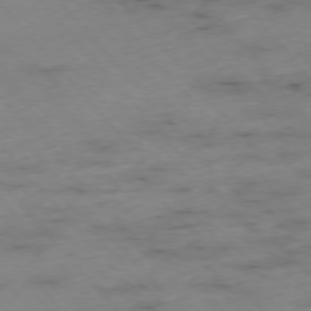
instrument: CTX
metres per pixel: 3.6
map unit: Hpe
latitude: -76.4062
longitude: -17.8017
